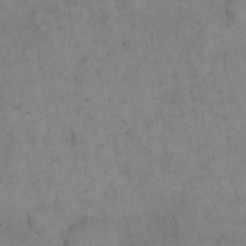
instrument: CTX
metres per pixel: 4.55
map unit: eHh
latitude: 18.2144
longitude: -65.0458
